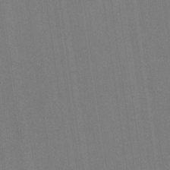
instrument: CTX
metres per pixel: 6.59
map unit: HNb
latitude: -32.5007
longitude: 57.7100
